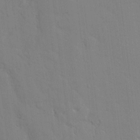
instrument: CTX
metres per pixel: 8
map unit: Hve
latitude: -10.8597
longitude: 175.8611
